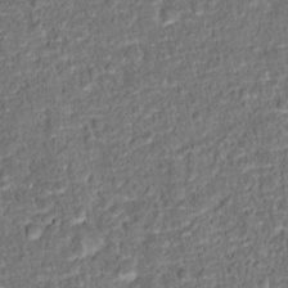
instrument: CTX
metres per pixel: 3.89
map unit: Hto
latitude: 15.4805
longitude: -39.0647
